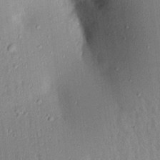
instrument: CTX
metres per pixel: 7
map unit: Aa
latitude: 16.5546
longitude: -148.4412
